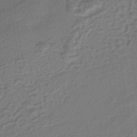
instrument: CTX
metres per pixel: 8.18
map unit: HNhu
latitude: -42.8596
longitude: 90.2929
